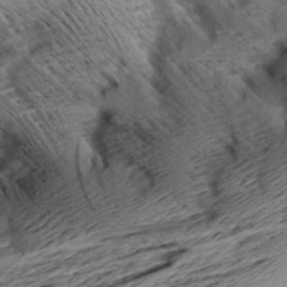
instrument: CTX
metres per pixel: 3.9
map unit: Aa
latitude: 8.8380
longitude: -141.4426
